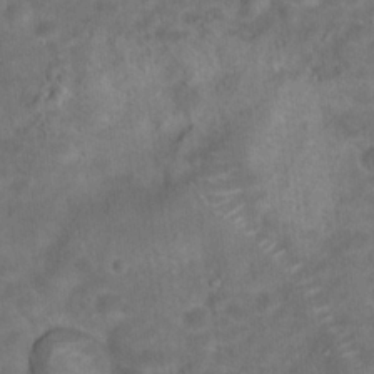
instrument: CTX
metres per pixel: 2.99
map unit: Hto
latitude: 18.1577
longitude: -40.4601
